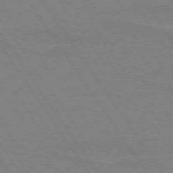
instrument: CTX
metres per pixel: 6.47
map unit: lApd
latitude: 73.9339
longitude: -56.7435
